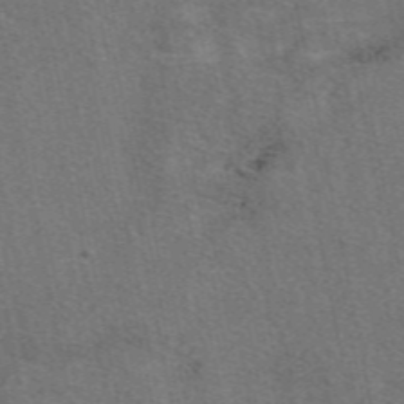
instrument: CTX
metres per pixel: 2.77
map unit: eAb
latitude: 48.6679
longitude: 115.7855
